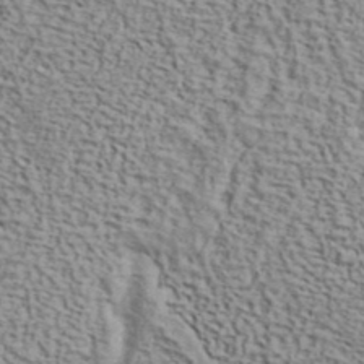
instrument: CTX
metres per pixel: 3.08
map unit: ANa
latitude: 40.4223
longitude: 29.8422
